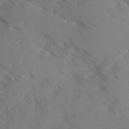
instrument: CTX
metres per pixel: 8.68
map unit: Ave
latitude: -0.0850
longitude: -111.2348
